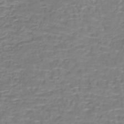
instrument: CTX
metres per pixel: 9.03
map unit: lHb
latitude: -40.9919
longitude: 59.0108
